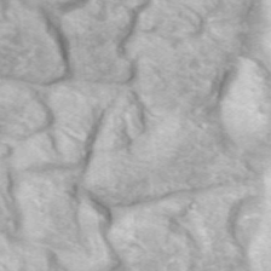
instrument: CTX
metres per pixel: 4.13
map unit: eHh
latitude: 35.8016
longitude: -59.8961
